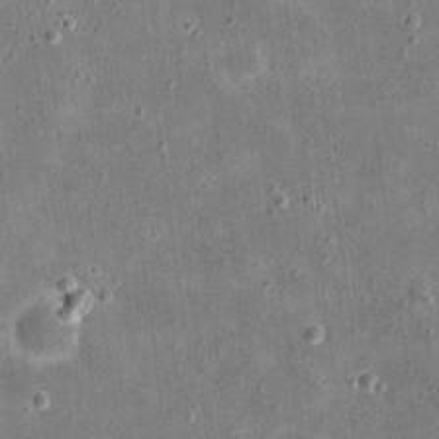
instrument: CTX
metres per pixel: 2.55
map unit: eHh
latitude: 21.4616
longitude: -66.4412
